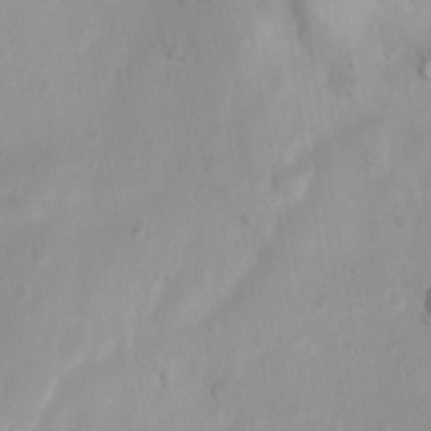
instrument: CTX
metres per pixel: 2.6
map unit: Htu
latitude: 3.2348
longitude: -22.2145
